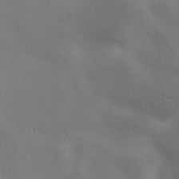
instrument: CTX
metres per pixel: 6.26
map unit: Ave
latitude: 19.5182
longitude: -138.1956
